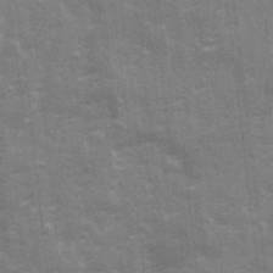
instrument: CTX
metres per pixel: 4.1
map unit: Ave
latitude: 21.6505
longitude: -133.5371
